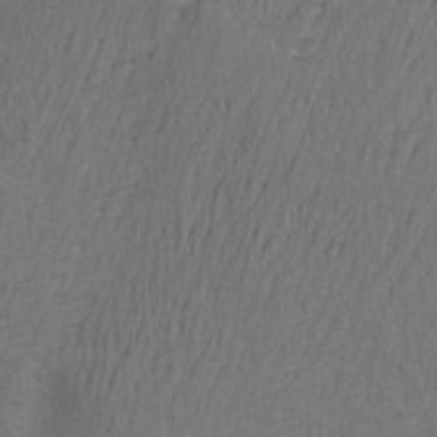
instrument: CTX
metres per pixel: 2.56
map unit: Aa
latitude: 22.3656
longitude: -148.5924
